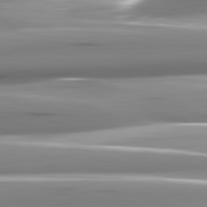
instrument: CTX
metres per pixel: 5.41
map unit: lApd
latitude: 82.5734
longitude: -140.5356
